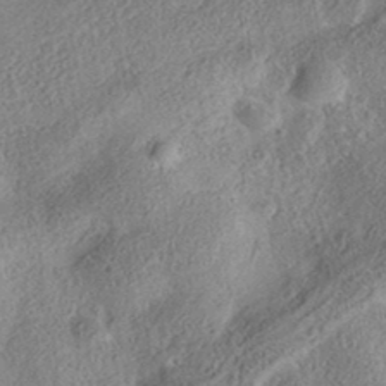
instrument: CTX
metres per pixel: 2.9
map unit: eAb
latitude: 35.9150
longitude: 107.3699
